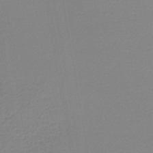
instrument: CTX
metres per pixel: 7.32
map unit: lHb
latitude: -44.2928
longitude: 65.4833
